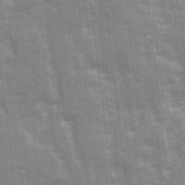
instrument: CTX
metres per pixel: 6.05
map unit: Ave
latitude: 22.0444
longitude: -133.5182
